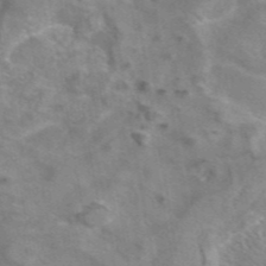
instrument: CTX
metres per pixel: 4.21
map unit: eAb
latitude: 44.9325
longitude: 109.2754
